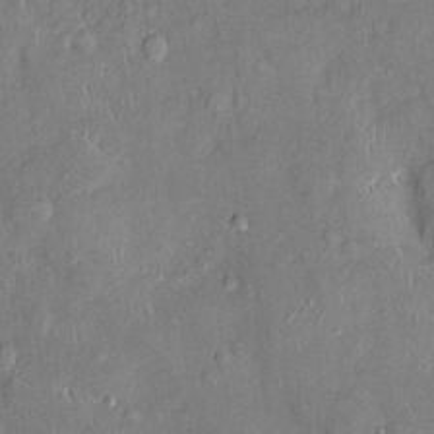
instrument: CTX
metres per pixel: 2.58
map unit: Ht
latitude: -4.4251
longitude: -14.8191
